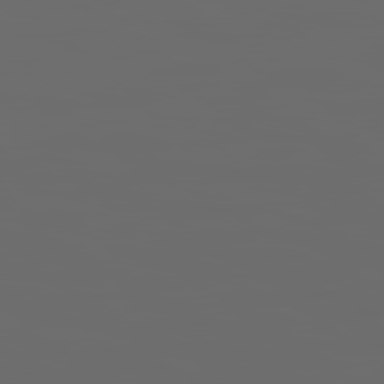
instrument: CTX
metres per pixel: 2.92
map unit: Hpe
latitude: 78.3468
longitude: 176.1984
